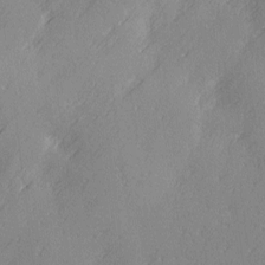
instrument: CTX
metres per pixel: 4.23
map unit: Ave
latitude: 2.7624
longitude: -111.8206
